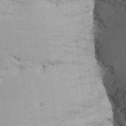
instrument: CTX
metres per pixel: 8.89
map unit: Htu
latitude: -5.9178
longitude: 156.9164
